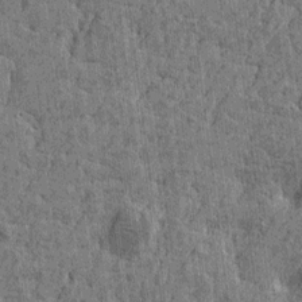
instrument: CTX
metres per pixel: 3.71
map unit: Htu
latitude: -5.7477
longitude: -179.2348
